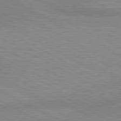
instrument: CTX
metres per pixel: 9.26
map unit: lApd
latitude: 80.6679
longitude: 124.4251
